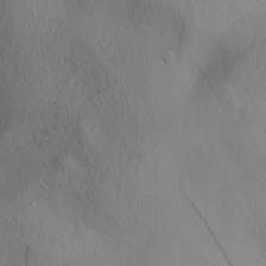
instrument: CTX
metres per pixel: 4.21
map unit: Aa
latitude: 30.1200
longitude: -140.8758
